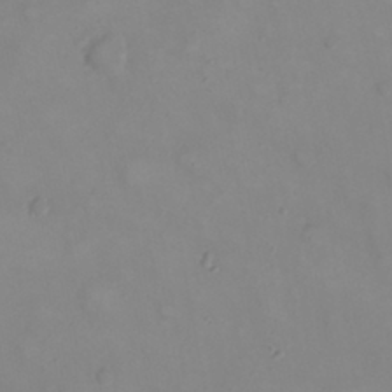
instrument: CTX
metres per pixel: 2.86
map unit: eHh
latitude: 22.3845
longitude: -63.1592
